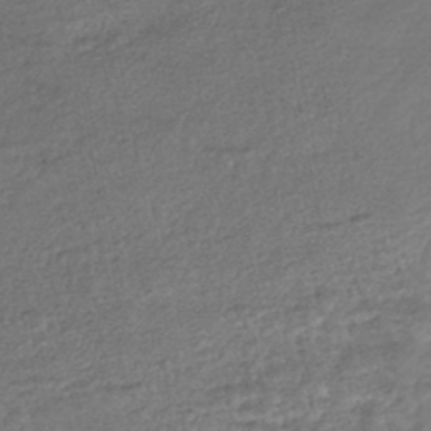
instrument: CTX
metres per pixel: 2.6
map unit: HNhu
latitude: -45.8800
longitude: 102.7274
